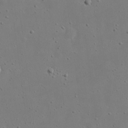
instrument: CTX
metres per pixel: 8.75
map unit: eHh
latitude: 18.8380
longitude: -71.6127
